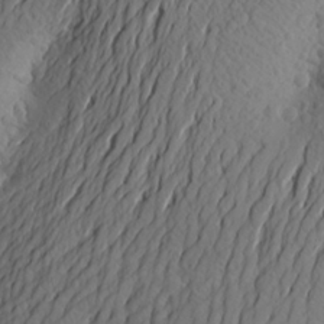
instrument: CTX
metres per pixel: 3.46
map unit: Aa
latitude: 27.0081
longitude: -144.5357
